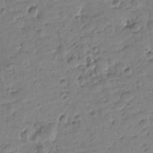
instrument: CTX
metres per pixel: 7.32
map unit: Htu
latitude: -0.8786
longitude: -175.4993
